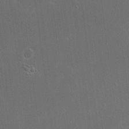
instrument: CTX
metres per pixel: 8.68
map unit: eHh
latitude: 20.5546
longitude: -68.4412
